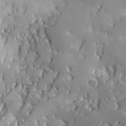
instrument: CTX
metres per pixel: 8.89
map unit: Hve
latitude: 28.6112
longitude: 145.5399
